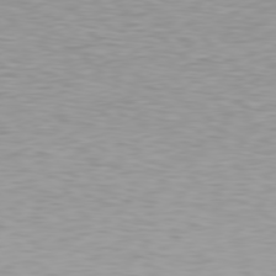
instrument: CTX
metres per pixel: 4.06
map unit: Hpe
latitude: 78.5924
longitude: -167.0647
